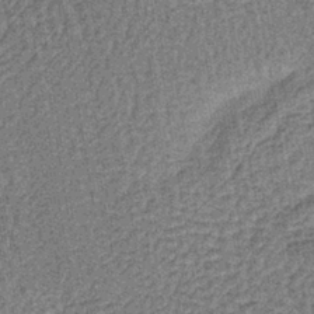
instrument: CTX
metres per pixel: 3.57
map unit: lHb
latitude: -40.2928
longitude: 63.3698
